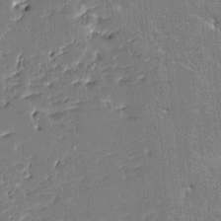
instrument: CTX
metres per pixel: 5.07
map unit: HNhu
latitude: 6.1200
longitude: -5.4804
